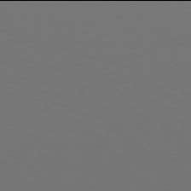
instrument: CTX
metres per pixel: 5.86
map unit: Hpe
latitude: 77.9906
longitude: -166.1577
